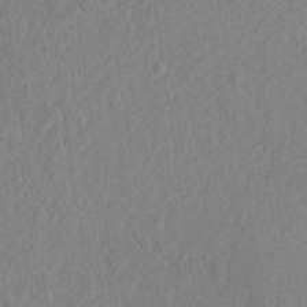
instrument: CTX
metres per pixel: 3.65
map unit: lHvf
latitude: 23.1025
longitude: 144.2551
